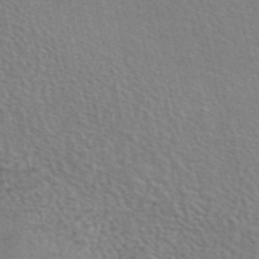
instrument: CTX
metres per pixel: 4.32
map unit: eAb
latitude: 44.8758
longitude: 109.8422
